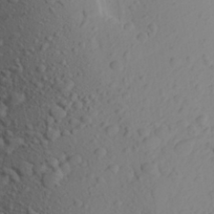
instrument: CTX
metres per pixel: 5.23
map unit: Aa
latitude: 24.5356
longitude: -147.8395
